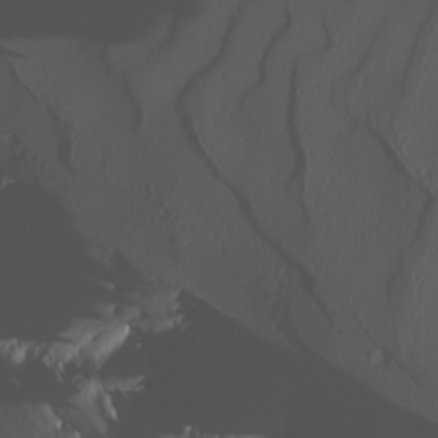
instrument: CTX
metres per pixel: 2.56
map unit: Nhu
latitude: -8.1228
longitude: -95.6505
